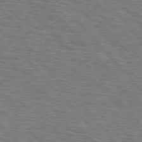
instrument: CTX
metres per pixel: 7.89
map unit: Hpe
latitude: 76.5923
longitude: -160.7435
